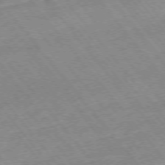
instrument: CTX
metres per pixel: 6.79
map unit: Hpe
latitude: -75.7289
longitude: -17.1403
